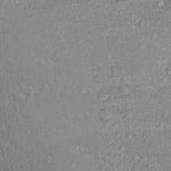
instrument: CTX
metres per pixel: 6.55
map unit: Aa
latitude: 27.9339
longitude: -132.6679
